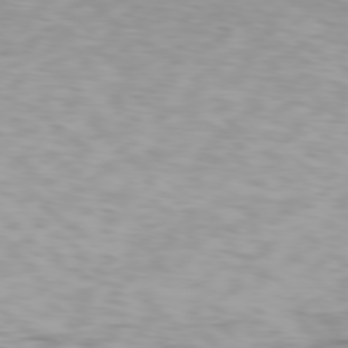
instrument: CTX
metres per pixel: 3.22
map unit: Hpe
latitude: 78.1200
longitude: -135.9339
